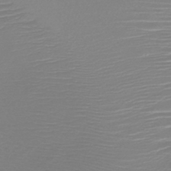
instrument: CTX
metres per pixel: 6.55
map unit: HNb
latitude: -46.1228
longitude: -41.9906
